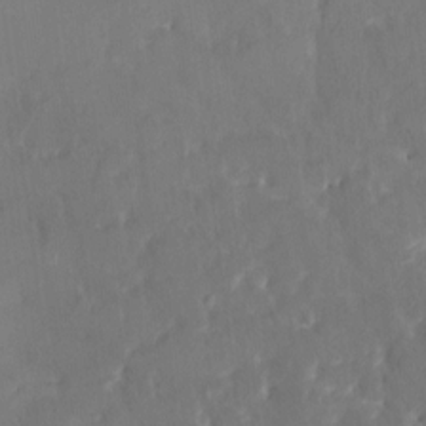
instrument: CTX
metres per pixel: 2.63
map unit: HNhu
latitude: 4.4979
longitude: 9.9556
